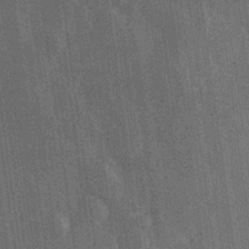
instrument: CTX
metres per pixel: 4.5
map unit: Hve
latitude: 27.5938
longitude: 147.5966
